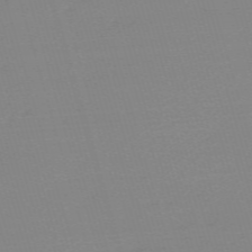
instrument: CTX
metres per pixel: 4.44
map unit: eHh
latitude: -61.8800
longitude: 52.1039
